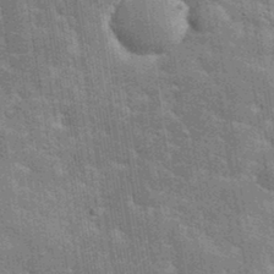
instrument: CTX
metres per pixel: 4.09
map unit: eHh
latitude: 35.4615
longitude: -65.7072
